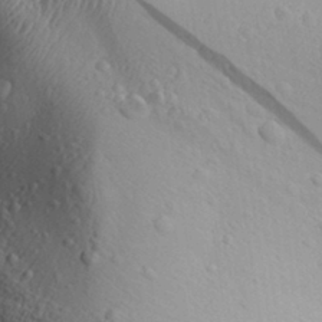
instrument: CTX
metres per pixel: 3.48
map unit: Aa
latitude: 30.9703
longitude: -134.7435
